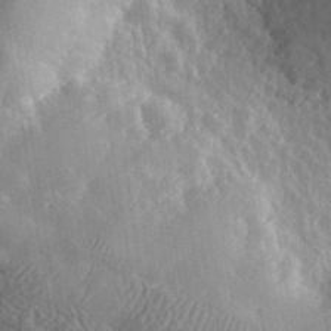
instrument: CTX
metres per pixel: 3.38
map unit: lHvf
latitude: 33.7828
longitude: -86.1389
